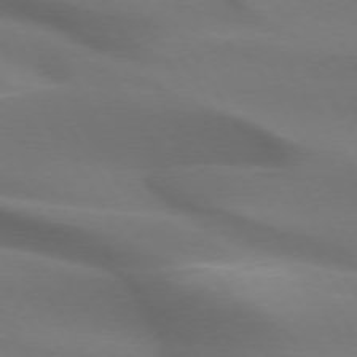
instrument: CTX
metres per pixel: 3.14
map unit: lApd
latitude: 73.0081
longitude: -50.1955
